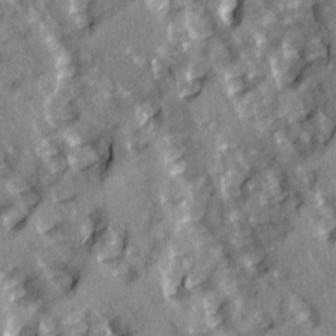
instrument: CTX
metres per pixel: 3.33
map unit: Ave
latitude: 14.7813
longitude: -131.8395
